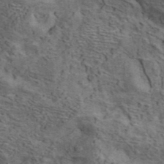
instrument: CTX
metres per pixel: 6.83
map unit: ANa
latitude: 41.9150
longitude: 16.3307
